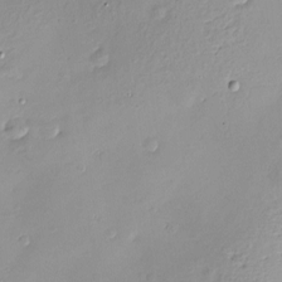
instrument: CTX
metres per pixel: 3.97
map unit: Nve
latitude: -8.8786
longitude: 174.6140
